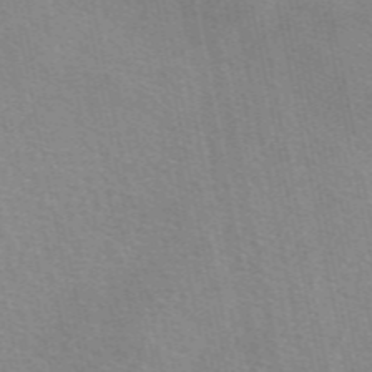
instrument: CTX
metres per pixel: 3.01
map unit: eAb
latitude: 51.0458
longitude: 109.6911
